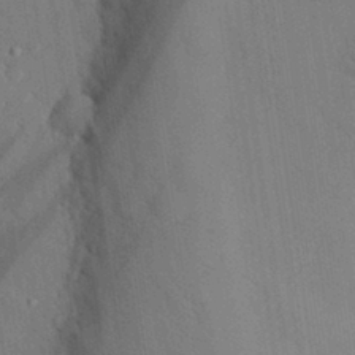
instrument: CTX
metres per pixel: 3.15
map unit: eHh
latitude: 27.8017
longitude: -80.1389
